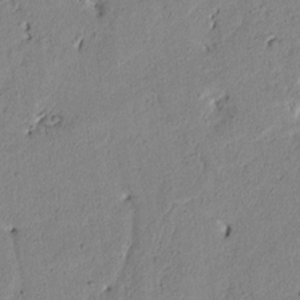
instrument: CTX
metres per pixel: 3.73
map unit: lAvf
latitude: 6.8947
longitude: 168.1605
